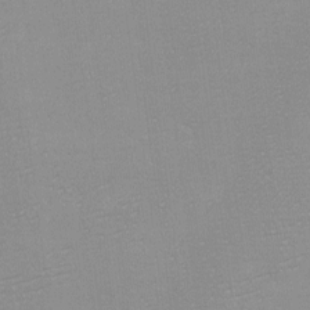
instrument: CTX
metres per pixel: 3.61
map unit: Nhu
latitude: -6.8219
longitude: -80.1200
